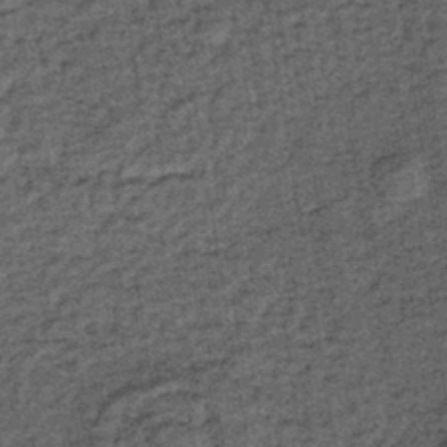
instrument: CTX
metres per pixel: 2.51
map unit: lHb
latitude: -39.4832
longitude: 65.9745
